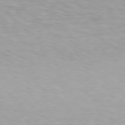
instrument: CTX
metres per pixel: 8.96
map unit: Hpe
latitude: 78.2523
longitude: -136.1956
